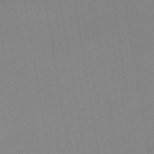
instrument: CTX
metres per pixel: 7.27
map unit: lHb
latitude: -45.8800
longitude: 58.9730
